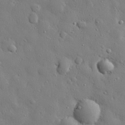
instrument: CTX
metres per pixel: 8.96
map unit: eHh
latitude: 27.8017
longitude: -78.1578
